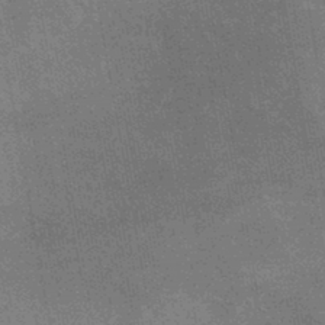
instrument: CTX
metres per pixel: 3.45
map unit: lHb
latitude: -40.0283
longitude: 75.5966
